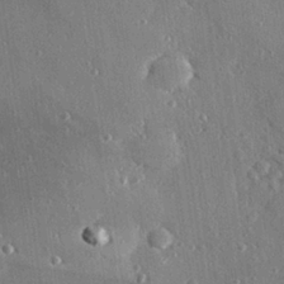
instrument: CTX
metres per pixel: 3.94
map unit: Hve
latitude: 27.7261
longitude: -90.3656
